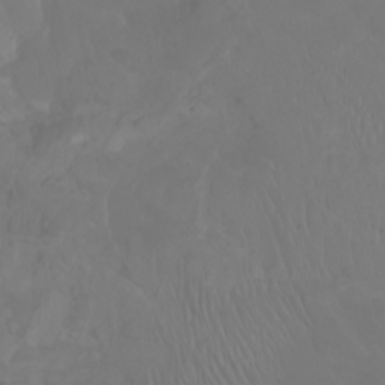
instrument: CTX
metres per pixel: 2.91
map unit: Aa
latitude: -6.8597
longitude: -85.7450
